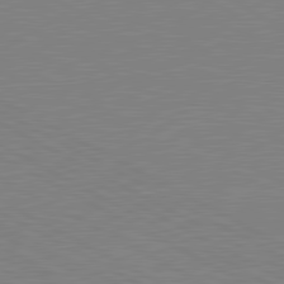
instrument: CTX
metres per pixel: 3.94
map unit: lApd
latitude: 80.9703
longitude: 151.2943
